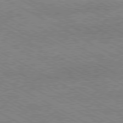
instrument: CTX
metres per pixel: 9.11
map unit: Hpe
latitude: -81.1620
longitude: 20.2361
